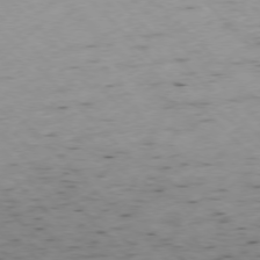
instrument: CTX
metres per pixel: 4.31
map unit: Ap
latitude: -77.2376
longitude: -61.3670
